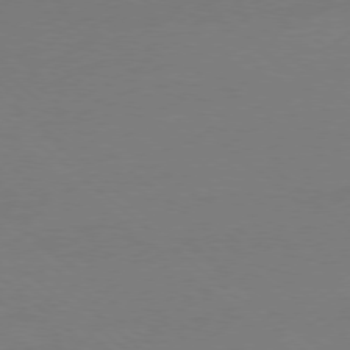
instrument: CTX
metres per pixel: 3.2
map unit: Ap
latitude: -78.5007
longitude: -99.3670
